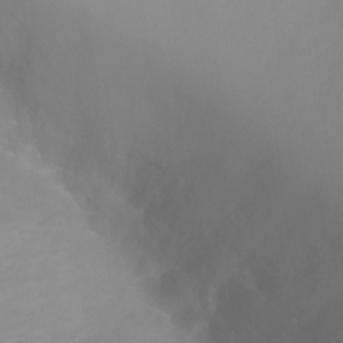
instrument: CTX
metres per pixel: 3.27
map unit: Ht
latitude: -5.7099
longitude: -28.0255
